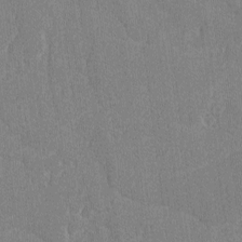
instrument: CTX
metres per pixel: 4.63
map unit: lAvf
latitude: -8.3117
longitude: -113.9339
